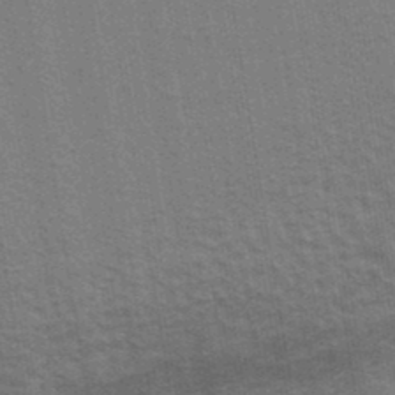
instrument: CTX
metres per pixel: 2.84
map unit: Ave
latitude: 39.2159
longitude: -108.9702
